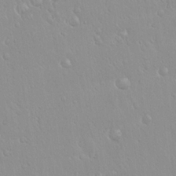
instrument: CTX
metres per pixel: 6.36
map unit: Hto
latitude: 17.6883
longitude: -57.8961
